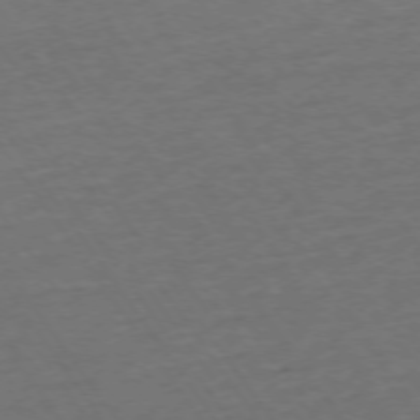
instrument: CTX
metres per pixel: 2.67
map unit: Ap
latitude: -74.8597
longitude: -81.2537
